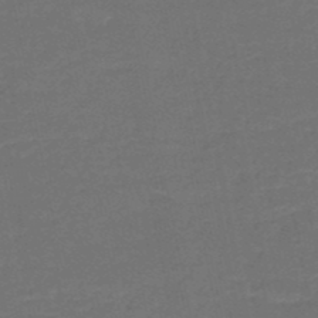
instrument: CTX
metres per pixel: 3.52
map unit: HNb
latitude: -50.6140
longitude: -48.2145
